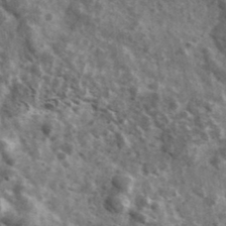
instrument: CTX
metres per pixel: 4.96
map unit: Ave
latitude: 38.4601
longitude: -108.1200
